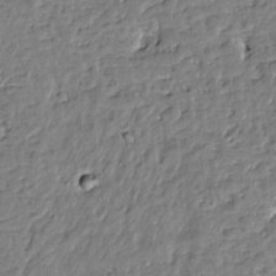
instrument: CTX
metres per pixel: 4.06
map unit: Htu
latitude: 0.7057
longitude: -179.2915
